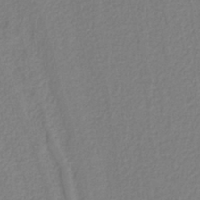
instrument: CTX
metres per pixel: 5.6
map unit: lHb
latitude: -42.5951
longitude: 52.2172
